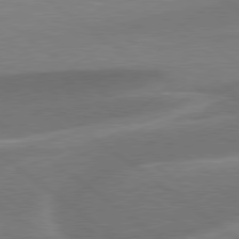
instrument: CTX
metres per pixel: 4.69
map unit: Hpe
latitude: 79.1026
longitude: -153.6883
